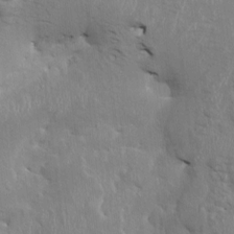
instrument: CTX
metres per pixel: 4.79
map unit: HNhu
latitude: 3.3104
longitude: -6.7813
